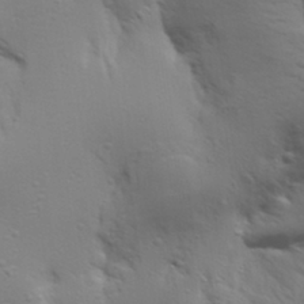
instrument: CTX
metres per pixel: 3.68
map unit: Aa
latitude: 30.1767
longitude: -134.6868
